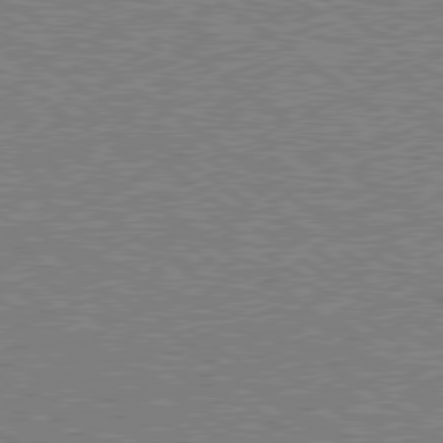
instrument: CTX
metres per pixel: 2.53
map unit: Hpe
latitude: 78.7813
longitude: -169.5749
